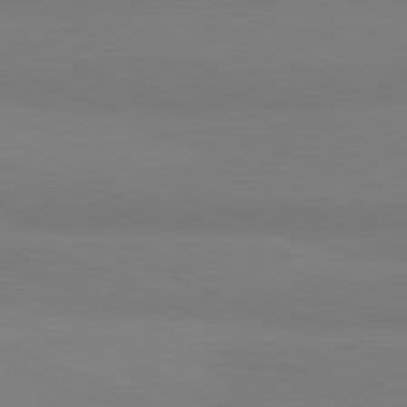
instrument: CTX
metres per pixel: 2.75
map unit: lApd
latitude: 81.7072
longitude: 177.5966
